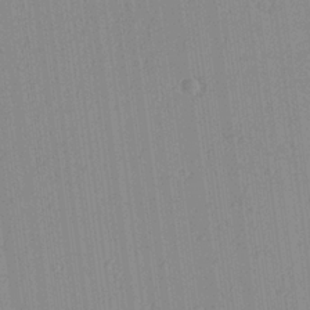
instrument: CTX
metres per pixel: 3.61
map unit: Aa
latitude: 21.5938
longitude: -139.2348
